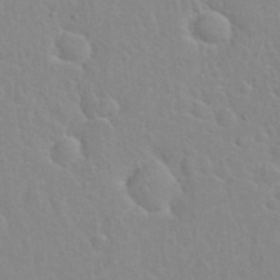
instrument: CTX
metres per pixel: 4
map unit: Hto
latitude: 21.2726
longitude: -47.4049
